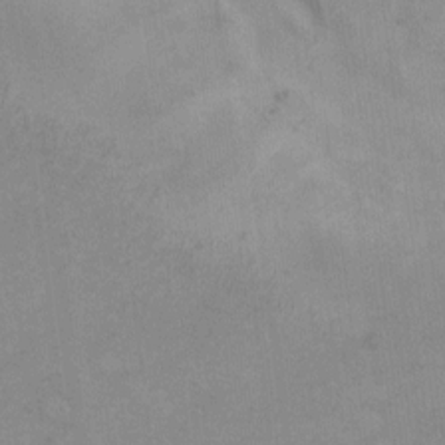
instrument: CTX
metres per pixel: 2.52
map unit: Hto
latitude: 6.7057
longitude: -62.6869
